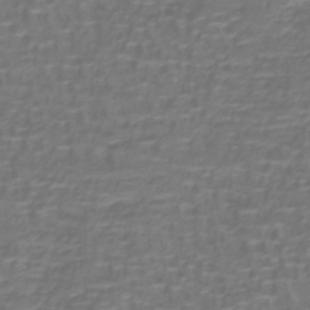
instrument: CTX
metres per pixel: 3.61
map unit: lHb
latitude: -41.1620
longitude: 58.4062
